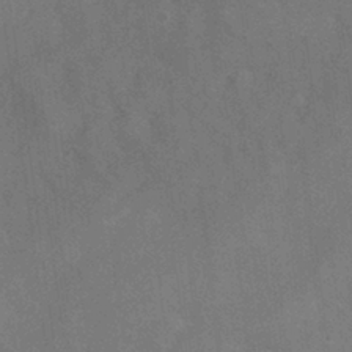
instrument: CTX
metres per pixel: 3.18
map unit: Hve
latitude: -31.7288
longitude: 95.5777
